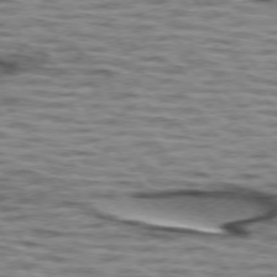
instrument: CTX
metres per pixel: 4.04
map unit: lApd
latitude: 74.1956
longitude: -53.2348
